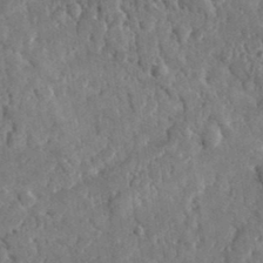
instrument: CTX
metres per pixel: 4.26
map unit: lHvf
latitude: 34.9702
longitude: -87.5938
